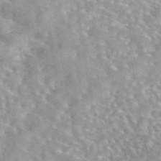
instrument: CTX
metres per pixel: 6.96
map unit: eAb
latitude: 44.4790
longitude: 109.5588
